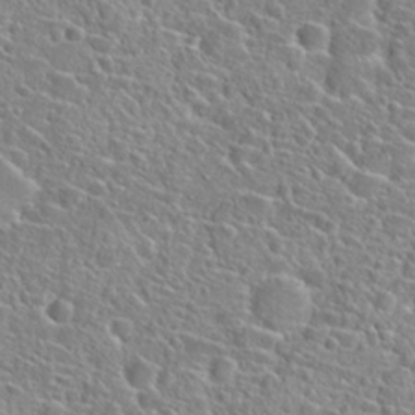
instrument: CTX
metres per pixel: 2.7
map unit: Hto
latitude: 24.1388
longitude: -45.3670
